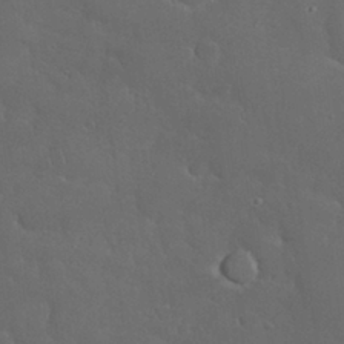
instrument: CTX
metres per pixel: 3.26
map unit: Nhu
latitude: 28.5734
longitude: -67.7260
